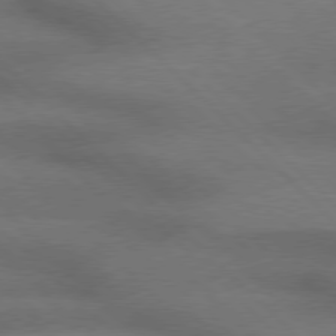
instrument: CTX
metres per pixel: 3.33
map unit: Hpe
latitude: 77.3481
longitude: -156.4412
